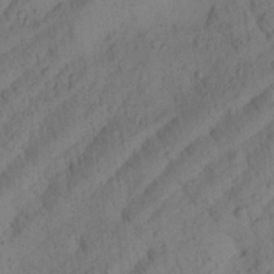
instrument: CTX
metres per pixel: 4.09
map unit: Aa
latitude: 23.8961
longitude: -143.5182
